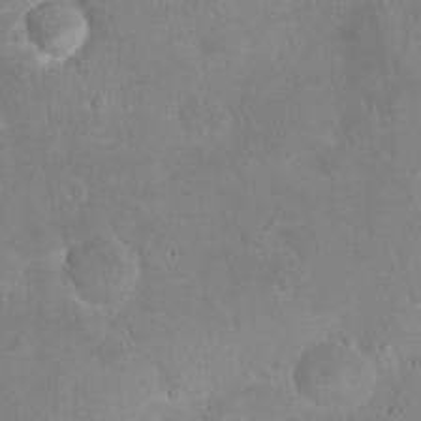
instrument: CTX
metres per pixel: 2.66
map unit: eHh
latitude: 22.5735
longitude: -58.4223
